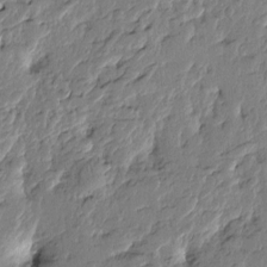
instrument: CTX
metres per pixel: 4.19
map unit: Htu
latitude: -4.6518
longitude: 178.8219
